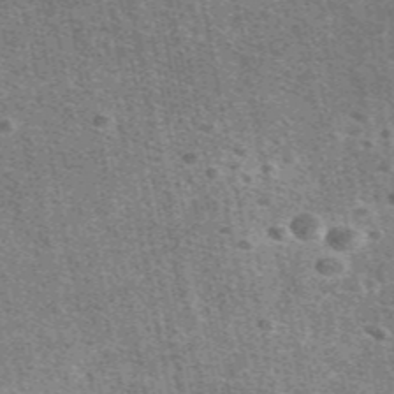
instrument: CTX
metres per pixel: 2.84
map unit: eAb
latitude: 48.0255
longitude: 115.0297
